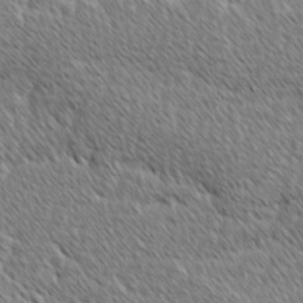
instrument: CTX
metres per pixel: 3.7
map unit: lAvf
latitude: -1.6722
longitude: -114.6679
